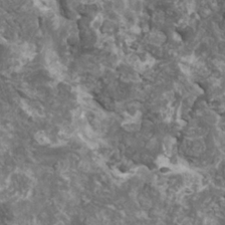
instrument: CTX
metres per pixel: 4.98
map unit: HNhu
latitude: 1.7449
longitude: 4.1228
